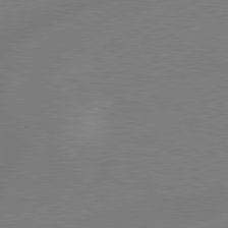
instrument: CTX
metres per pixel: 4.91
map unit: lApd
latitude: 79.0270
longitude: -149.9528
